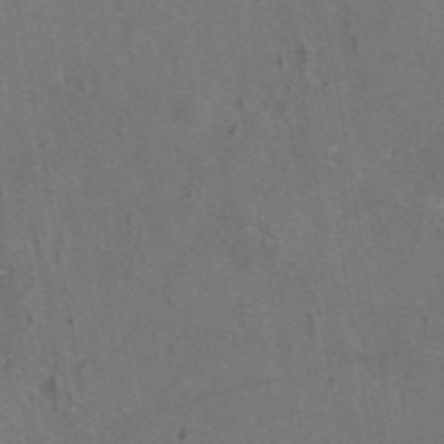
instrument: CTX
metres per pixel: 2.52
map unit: eAb
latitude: 45.9150
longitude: 109.1620
